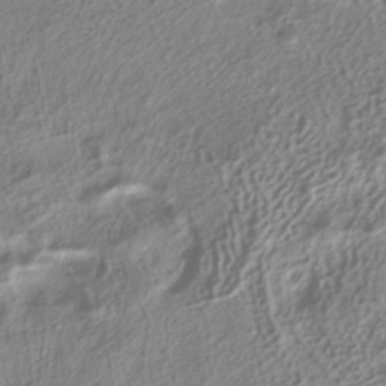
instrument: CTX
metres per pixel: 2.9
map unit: ANa
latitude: -37.9178
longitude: 94.3117
